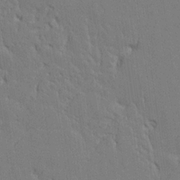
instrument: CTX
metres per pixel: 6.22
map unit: lAvf
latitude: 14.9136
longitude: -127.0648
